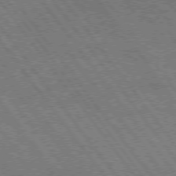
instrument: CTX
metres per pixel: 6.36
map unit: Hpe
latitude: 74.5357
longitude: -149.6883
